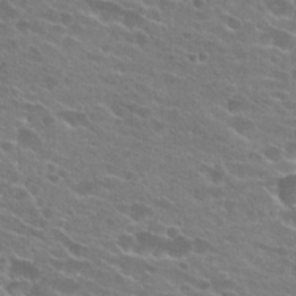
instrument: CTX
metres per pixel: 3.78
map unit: Hto
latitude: 24.5167
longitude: -43.8017
